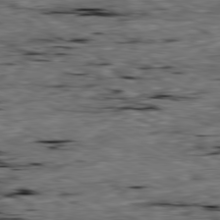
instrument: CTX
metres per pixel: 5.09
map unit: Ap
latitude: -80.6519
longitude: -91.8961
